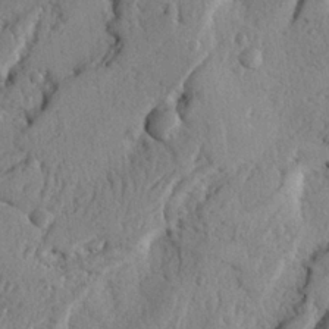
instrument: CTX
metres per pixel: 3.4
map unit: Nhu
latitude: 21.5371
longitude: -76.1577
